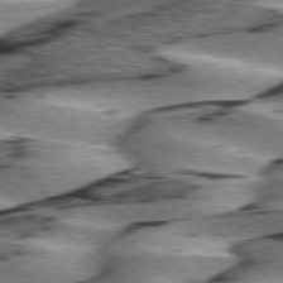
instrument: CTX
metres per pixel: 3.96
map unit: lApd
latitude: 76.3089
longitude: -79.2348
